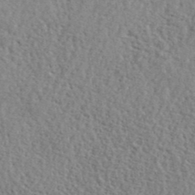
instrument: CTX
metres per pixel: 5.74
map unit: lHvf
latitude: 41.9906
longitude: -87.4048
